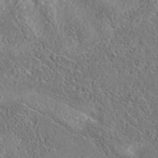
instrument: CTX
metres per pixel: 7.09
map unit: eAb
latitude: 35.8583
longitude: 107.9745
